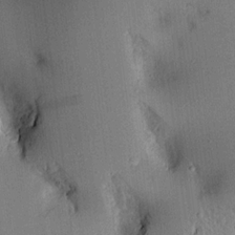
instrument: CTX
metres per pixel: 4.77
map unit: Aa
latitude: 16.9892
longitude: -148.4790
